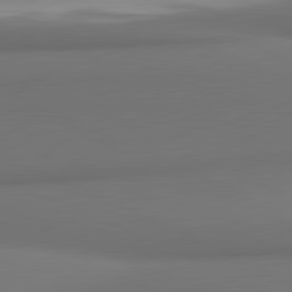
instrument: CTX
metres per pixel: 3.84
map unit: lApd
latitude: 81.6694
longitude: 172.7274
